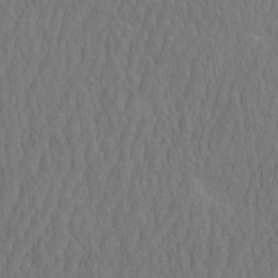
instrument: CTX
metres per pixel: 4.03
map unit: eHh
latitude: -2.3873
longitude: 15.8423
